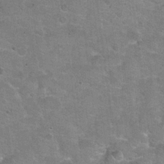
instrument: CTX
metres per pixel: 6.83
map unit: Hto
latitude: 20.4979
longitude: -48.8947
